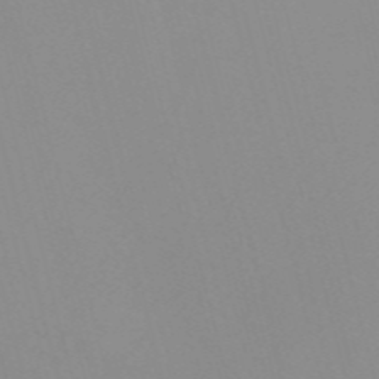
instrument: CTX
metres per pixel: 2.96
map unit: Nve
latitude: -57.5399
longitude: 60.1606
